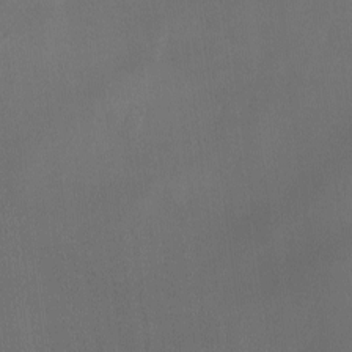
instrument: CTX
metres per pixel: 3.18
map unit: Ave
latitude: -6.8408
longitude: -122.2145
